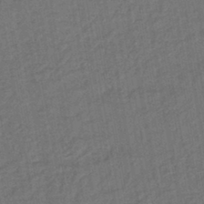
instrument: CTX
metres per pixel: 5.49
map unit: lHb
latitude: -43.3509
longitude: 61.1809
